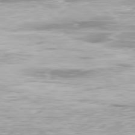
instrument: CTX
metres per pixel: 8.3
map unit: Ap
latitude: -80.1984
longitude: -60.0822
